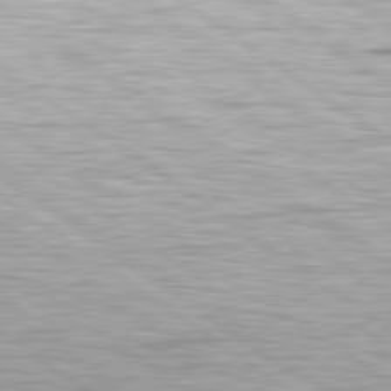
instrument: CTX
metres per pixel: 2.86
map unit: lApd
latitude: 79.5182
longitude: -141.0647
